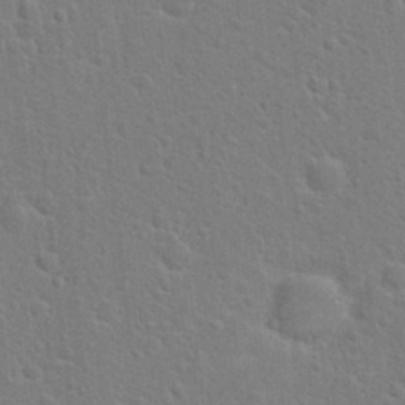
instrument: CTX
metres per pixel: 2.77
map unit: Hto
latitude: 22.3656
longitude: -47.3482
